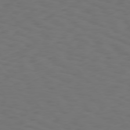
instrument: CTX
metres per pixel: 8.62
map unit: Hpe
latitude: 75.4426
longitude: -133.1970
